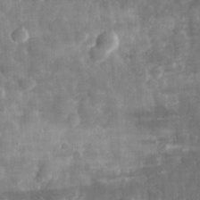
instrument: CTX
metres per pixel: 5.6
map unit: eHh
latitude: 31.6127
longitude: -71.4615
